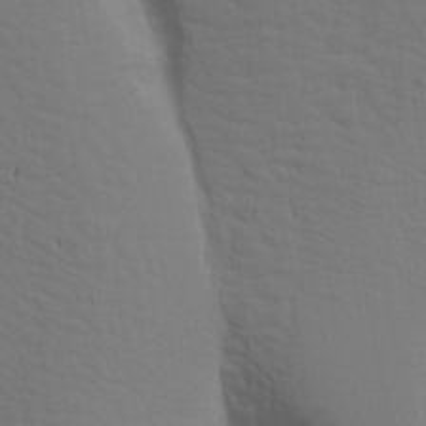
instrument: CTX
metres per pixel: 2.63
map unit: Aa
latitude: 17.9339
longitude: -144.8380
